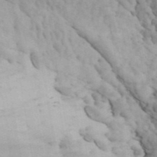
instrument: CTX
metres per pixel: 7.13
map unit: ANa
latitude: 46.9703
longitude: -83.9339
